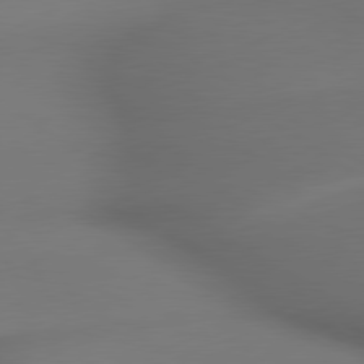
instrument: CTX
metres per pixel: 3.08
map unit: lApd
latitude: 79.6694
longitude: -174.9325
